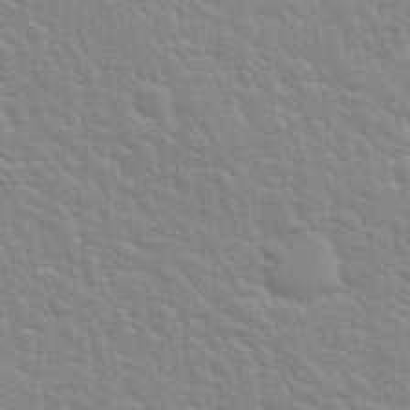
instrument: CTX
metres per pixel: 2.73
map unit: Nhu
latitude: 28.6490
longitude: -54.5923
